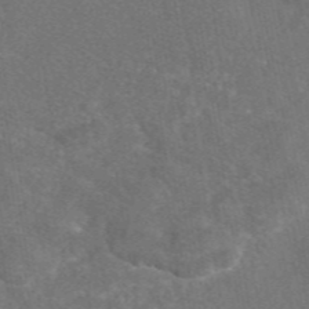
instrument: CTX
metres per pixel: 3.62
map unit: eAb
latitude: 47.2915
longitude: 109.5021
